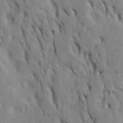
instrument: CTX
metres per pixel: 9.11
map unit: Htu
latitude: -7.8989
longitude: 144.8408
